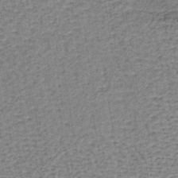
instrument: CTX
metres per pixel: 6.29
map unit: lHb
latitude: -40.0850
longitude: 62.6140
